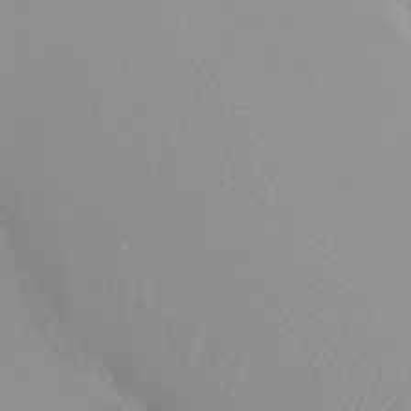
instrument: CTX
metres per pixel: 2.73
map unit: eHh
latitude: -8.4062
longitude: -70.0633
